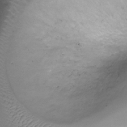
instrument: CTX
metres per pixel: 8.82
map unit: Ht
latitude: -6.8030
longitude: -19.6505
